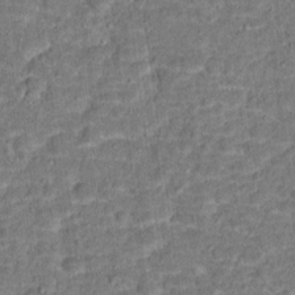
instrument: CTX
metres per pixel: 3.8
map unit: Hto
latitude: 15.8773
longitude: -38.6679
